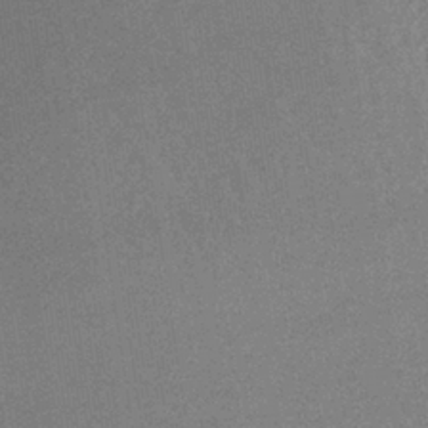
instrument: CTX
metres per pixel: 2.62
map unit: lHb
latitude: -36.4251
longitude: 68.5006
